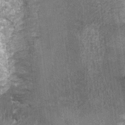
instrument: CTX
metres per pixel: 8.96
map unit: Nhu
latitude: 1.9528
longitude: -17.4615
